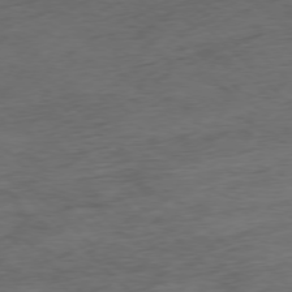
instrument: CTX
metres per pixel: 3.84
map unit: Ap
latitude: -77.5210
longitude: -64.8569
